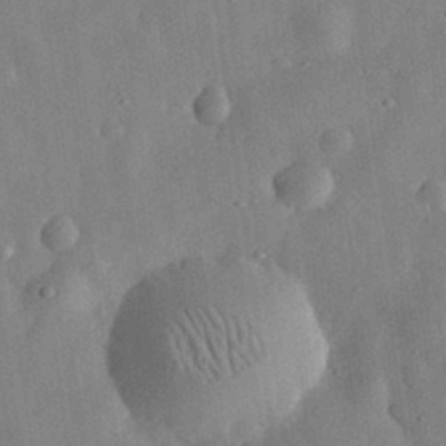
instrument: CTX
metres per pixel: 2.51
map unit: eHh
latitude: 32.6490
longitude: -75.4804
